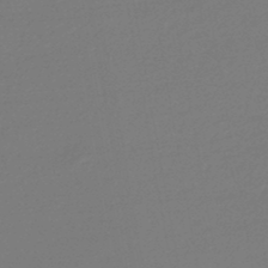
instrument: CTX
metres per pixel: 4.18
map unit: lHb
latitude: -45.3888
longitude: 60.1984
